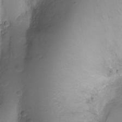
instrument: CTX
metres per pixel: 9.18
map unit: Ht
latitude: -3.3320
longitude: -29.2159
